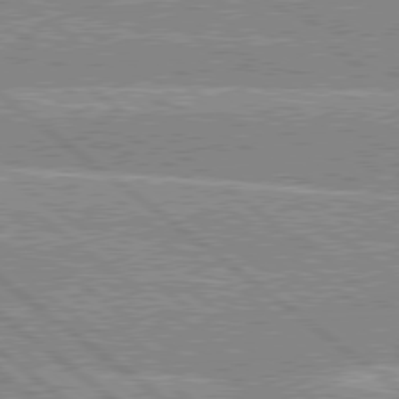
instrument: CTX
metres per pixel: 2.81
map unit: lApd
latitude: 79.1592
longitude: -156.0633
